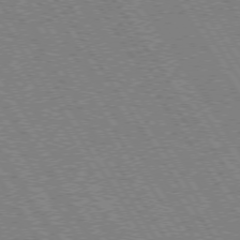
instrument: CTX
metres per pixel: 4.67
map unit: Hpe
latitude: 73.4427
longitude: -141.1781
